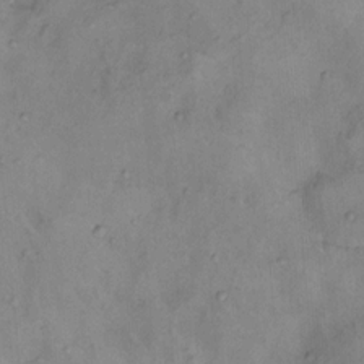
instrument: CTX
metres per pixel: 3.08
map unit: Nhu
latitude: 11.3104
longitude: -28.3278
